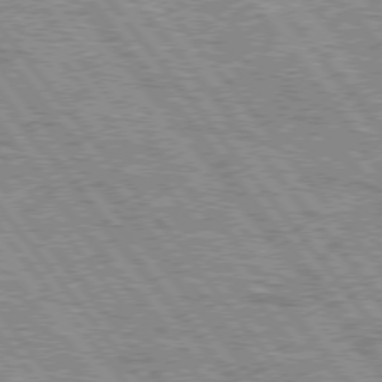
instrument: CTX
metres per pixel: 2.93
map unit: Hpe
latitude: 75.2159
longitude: -156.6868
